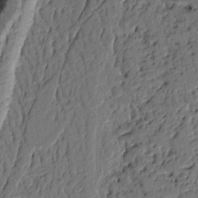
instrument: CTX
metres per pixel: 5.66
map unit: Ht
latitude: 9.5371
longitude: -77.8772
